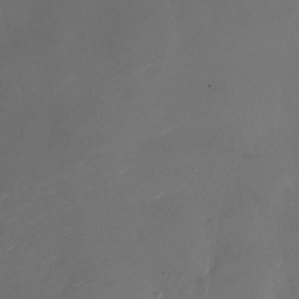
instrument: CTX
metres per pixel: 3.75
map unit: Nhu
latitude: -27.3887
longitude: -72.8002
